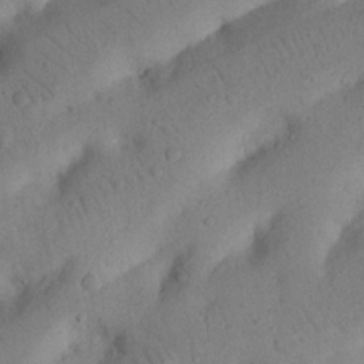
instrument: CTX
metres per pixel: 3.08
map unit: Nhu
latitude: 21.2159
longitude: -74.1578
